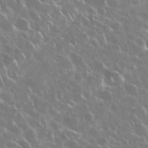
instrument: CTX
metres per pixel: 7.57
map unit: Nhu
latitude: 29.0647
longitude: -60.4979
